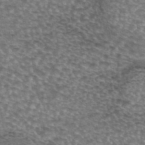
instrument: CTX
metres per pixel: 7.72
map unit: eAb
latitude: 44.9702
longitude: 103.8800
